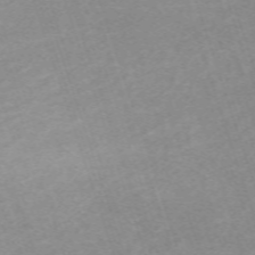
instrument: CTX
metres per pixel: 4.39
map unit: eHh
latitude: -64.3684
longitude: 50.0472
